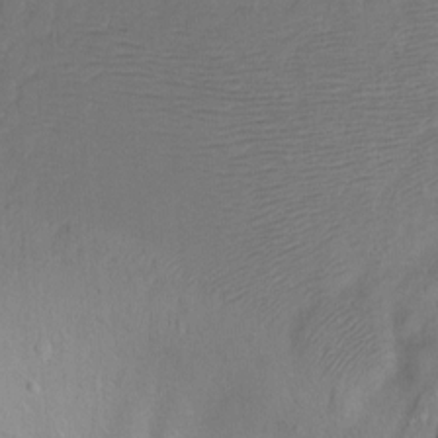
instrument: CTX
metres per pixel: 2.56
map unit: Ht
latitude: -6.1039
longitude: -35.1781
